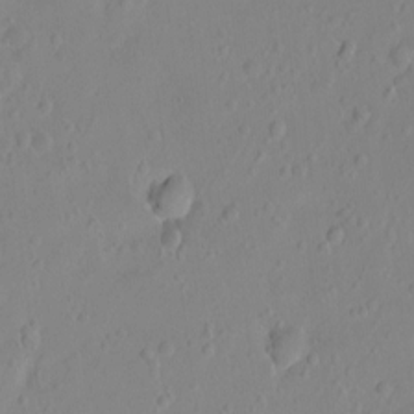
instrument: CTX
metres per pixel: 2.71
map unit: Ht
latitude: -8.7841
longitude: -36.4601
